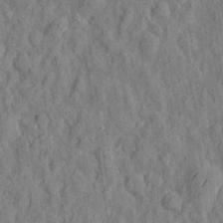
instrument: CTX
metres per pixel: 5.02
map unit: eHh
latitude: 7.6127
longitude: -75.4993
